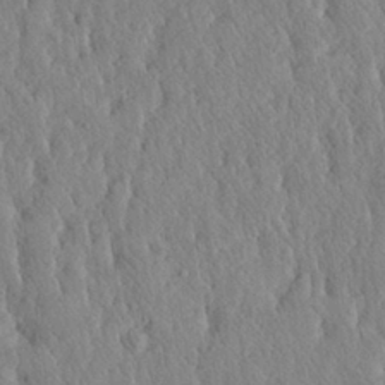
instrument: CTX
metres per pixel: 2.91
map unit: eHh
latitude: 29.6127
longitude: -77.3859
